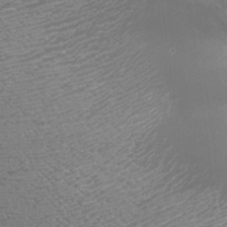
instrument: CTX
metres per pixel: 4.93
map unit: Nhu
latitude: -7.8233
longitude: -91.7828
